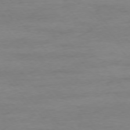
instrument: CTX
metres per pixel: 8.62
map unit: Ap
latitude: -76.5196
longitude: -83.8016
